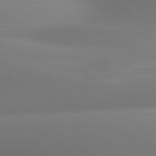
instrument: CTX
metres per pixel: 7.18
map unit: lApd
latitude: 80.9514
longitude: 131.5588
